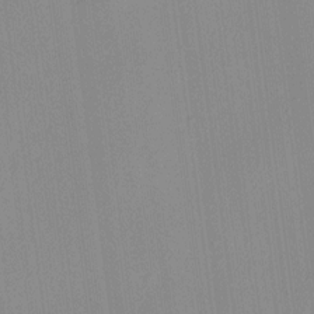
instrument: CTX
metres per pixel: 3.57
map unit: HNhu
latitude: 8.3278
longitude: 13.5777
